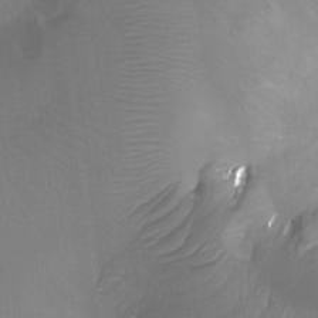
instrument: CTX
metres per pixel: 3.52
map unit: Ht
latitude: -8.1228
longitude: -28.1767
